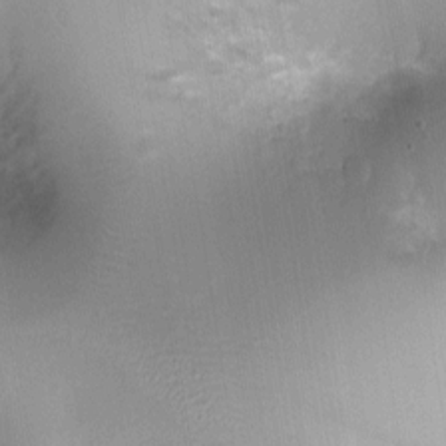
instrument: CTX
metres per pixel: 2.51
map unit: Ht
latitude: -1.5022
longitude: -16.7624
